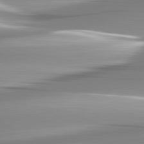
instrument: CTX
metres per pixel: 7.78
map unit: lApd
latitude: 82.8946
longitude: -138.6113
